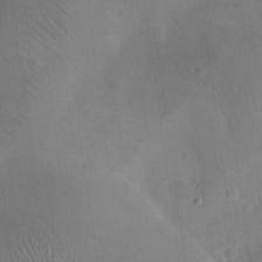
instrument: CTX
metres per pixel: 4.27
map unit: eHh
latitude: 25.7260
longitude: -66.3845
